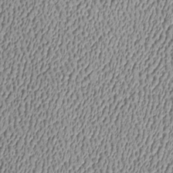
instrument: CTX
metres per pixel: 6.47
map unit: Htu
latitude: -7.2754
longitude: 156.7841
